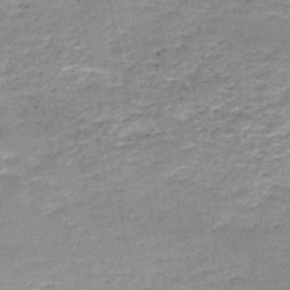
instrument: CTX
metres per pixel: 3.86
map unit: HNb
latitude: -50.7463
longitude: -41.2725
